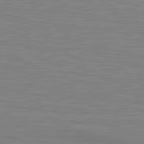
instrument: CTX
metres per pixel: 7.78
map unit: lApd
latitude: 81.4993
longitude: -171.5938
